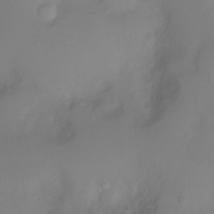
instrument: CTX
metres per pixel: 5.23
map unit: Nhu
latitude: -8.0661
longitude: -72.8947
